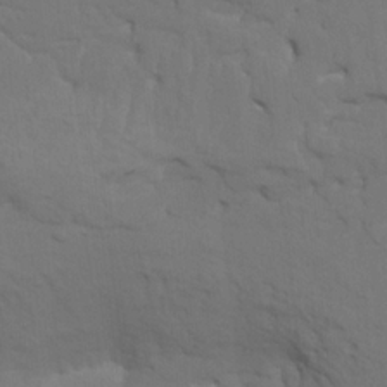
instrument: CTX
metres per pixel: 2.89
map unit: HNhu
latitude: 7.6883
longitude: -4.4034
